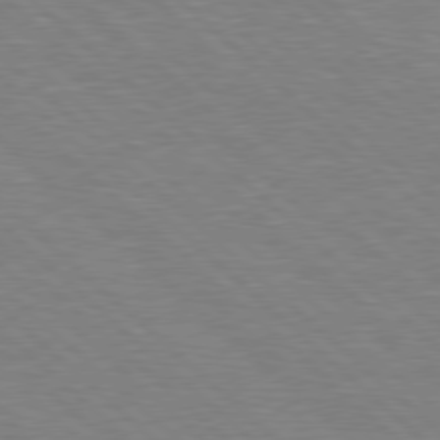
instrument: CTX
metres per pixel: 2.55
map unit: Hpe
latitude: 77.8394
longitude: -152.3279
